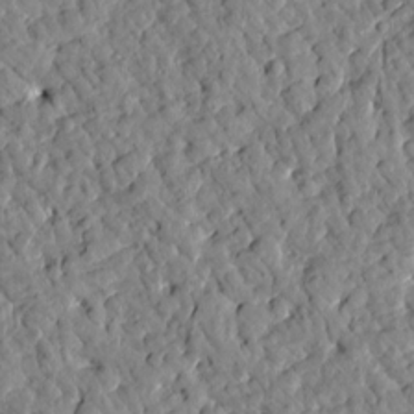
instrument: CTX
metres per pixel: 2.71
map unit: Htu
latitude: 1.5560
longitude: 179.5777
